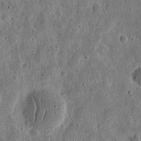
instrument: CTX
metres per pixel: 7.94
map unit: eHh
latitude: 11.4238
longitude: -73.6316
